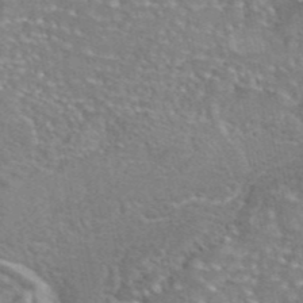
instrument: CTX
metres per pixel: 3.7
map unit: eAb
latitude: 44.5357
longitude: 104.3495
